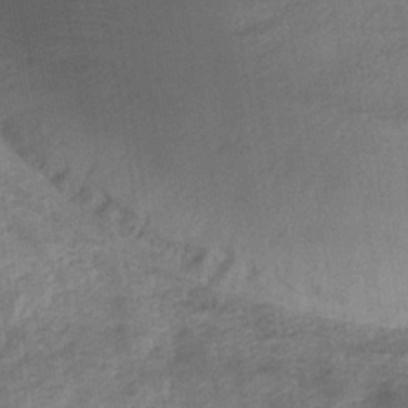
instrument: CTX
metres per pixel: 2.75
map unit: eHb
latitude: -35.4454
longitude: 77.4643
